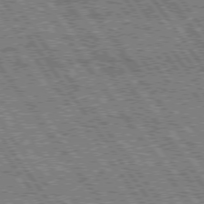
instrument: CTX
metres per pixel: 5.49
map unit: Hpe
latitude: 75.1970
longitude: -153.9150
